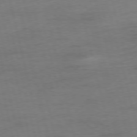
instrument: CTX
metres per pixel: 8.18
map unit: Ap
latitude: -75.3699
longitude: -74.2900
